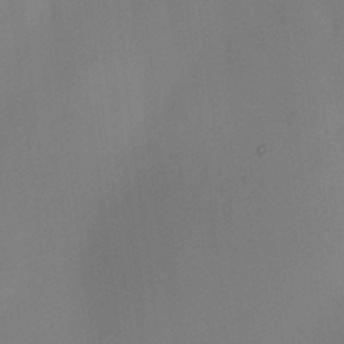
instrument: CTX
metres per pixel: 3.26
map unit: HNhu
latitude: 7.7827
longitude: 10.2362
